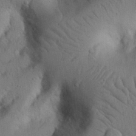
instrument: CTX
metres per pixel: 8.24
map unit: Nhu
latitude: 22.0822
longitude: -75.1970
